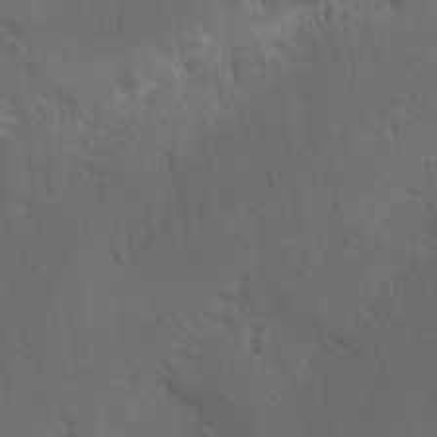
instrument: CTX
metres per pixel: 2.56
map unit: Ave
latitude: -8.1606
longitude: -121.0270
